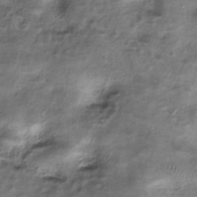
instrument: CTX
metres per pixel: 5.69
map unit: eHh
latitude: -40.7085
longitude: 120.1228
